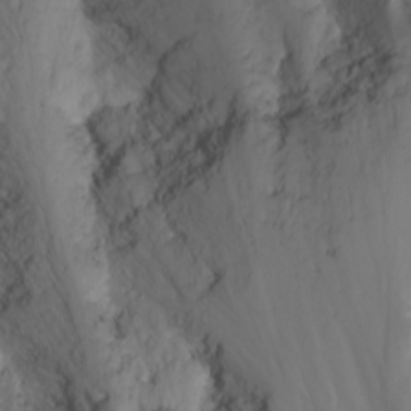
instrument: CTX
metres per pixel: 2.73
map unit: Nhu
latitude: -7.2376
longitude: -64.6679
